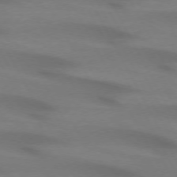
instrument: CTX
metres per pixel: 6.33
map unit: lApd
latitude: 72.4979
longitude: -49.1025
